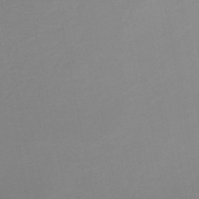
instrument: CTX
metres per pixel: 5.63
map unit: HNb
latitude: -48.4818
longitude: -44.4223
